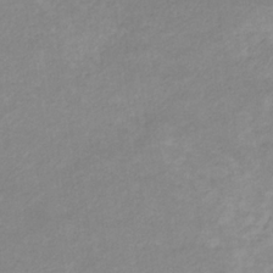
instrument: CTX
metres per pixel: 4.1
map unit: eHb
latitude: -31.7666
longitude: 68.2739
